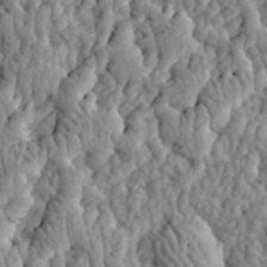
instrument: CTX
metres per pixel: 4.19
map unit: eHh
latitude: 31.7261
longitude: -80.0255
